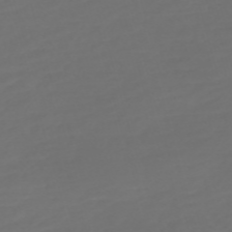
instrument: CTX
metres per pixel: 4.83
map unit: Nve
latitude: -59.5966
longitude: 58.0094
